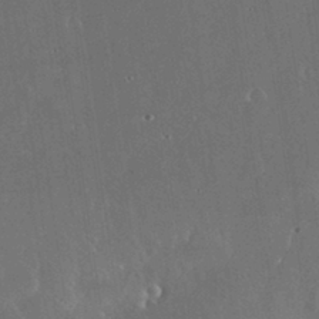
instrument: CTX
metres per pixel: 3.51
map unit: Nhu
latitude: 30.5168
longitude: -56.9324
